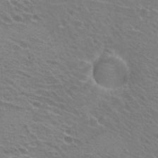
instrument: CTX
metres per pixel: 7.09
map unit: Hto
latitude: 23.6127
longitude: -31.0837
